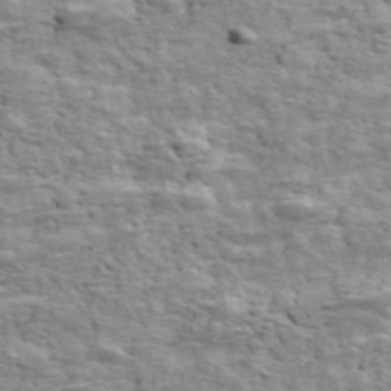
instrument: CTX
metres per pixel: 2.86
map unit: ANa
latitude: 48.0822
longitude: -82.1388
